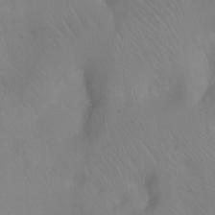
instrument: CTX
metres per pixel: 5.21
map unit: Ht
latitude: -9.0297
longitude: -37.1214
